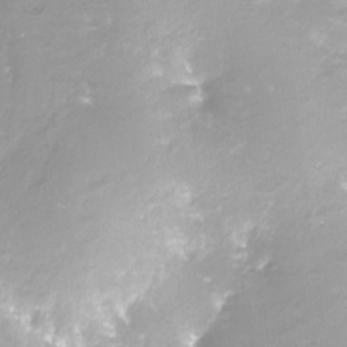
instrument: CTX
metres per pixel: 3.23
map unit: Nve
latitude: -24.7085
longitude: -109.3670
